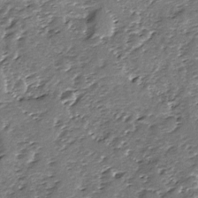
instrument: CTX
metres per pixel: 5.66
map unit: Ave
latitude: -9.4832
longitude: -117.8206
